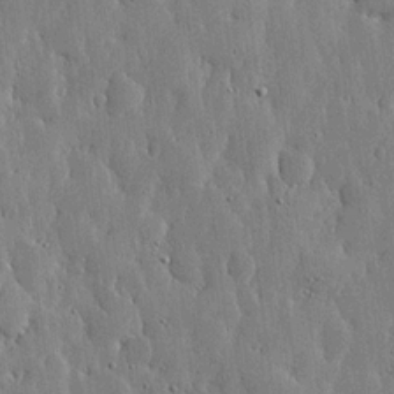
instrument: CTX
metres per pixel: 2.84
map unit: lHvf
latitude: 18.2144
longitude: -115.7071
